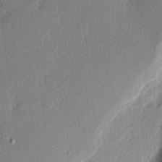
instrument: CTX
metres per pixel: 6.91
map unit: Nhu
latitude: 2.4979
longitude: -76.8569
